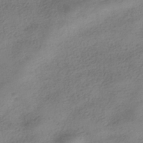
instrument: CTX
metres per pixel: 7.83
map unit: HNhu
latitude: -40.1228
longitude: 97.9745
